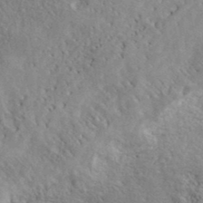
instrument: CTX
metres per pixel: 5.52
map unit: ANa
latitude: 39.1781
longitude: -91.0647
